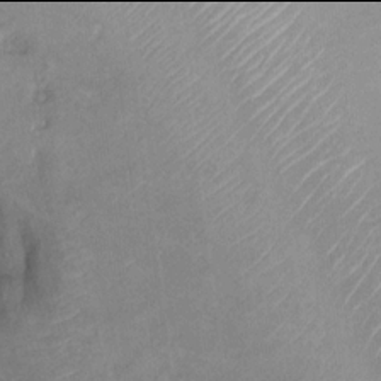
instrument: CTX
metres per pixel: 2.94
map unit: Nhu
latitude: 13.9906
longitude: -29.0269
